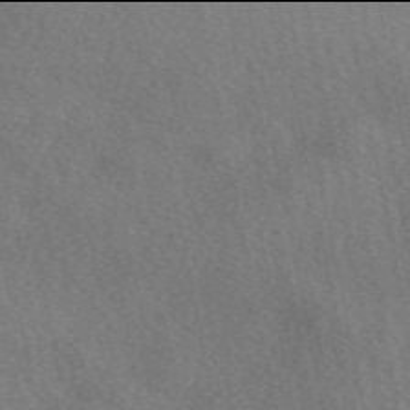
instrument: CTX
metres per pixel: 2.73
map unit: eAb
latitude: 49.9906
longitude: 116.8785
